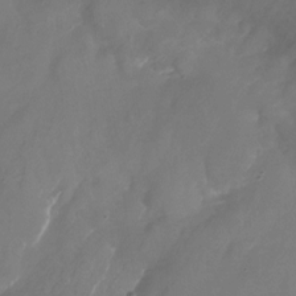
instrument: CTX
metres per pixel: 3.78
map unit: Nhu
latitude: -27.4454
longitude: -71.7261
